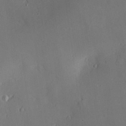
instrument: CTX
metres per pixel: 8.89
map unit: Hve
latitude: -9.2565
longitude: 175.1431
